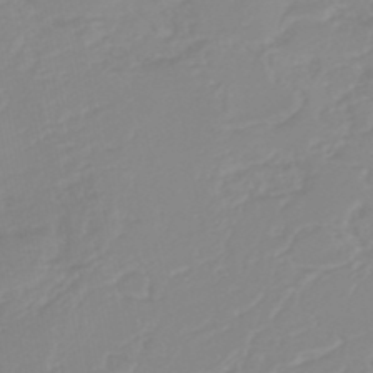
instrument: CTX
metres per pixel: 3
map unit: lHb
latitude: -45.2943
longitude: 79.2187
